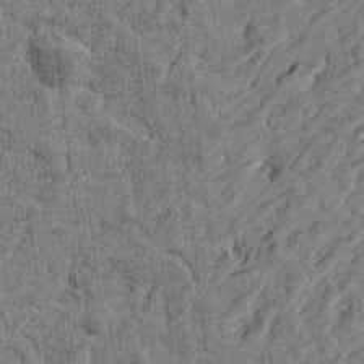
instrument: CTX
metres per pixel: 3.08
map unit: Htu
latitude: -3.2942
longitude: -179.4238
